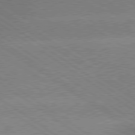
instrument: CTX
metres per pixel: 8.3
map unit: Hpe
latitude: 79.1970
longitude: -152.2901
